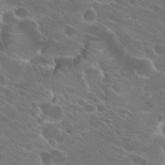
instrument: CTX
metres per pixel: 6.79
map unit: Hto
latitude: 24.4978
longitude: -38.1200
